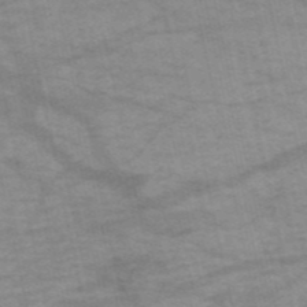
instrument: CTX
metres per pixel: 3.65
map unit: HNb
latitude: -54.1606
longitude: -43.8206
